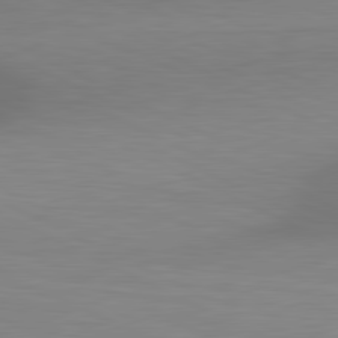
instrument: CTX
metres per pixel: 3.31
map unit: lApd
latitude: 81.1781
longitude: 138.2173
